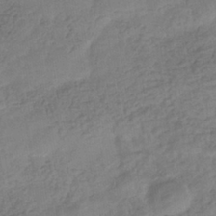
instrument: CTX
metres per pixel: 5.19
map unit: eHb
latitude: -35.5399
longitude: 81.3132
